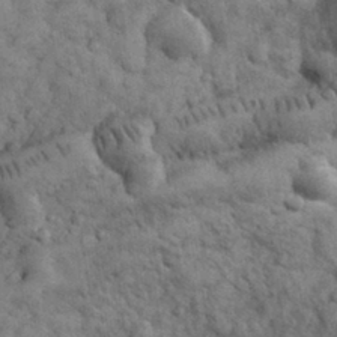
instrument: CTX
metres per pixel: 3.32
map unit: eHh
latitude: 32.5924
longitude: -68.1389
